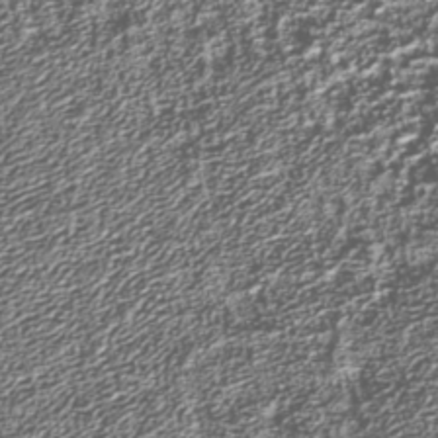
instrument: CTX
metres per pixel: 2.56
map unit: Nhu
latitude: -39.7478
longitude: -83.7638
